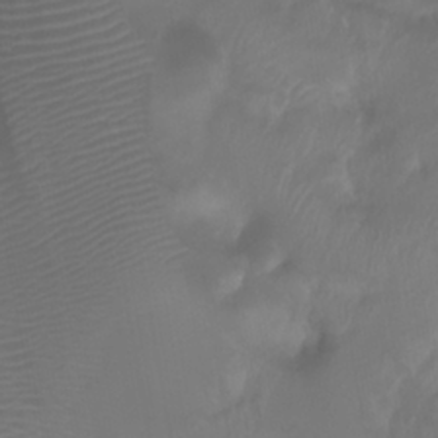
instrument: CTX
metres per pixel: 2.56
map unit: Ht
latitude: 1.8394
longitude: -22.0633
